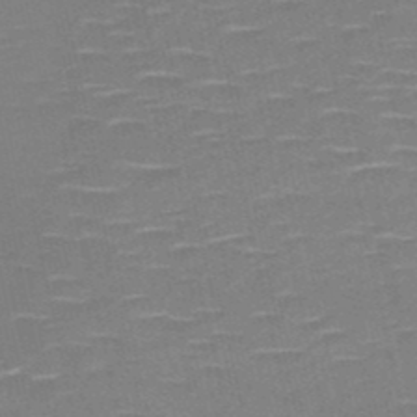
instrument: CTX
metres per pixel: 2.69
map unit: HNb
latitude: -50.5385
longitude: -45.6883
